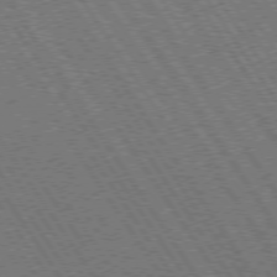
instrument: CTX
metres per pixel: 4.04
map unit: Hpe
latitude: 73.7639
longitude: -141.4237
